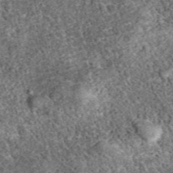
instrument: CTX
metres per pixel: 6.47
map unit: eAb
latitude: 38.5924
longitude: 110.1228
